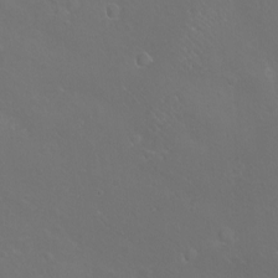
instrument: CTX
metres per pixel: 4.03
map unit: eHh
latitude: -10.9731
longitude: -64.5924
